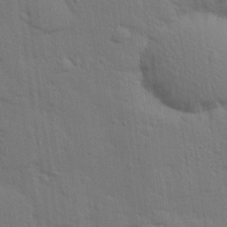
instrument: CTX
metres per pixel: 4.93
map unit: eHh
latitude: 25.4993
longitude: -79.4616
